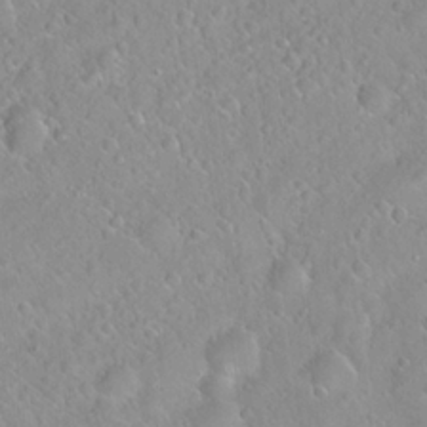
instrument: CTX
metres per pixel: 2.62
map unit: Hto
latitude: 20.7624
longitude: -53.4427
